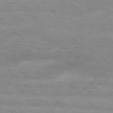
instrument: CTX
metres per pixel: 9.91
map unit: Ap
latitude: -76.8219
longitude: -77.7638
